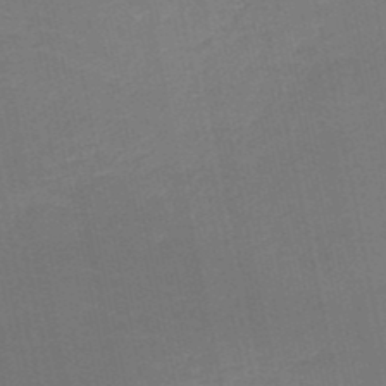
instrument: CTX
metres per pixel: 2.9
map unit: HNb
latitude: -50.6707
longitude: -48.9136
